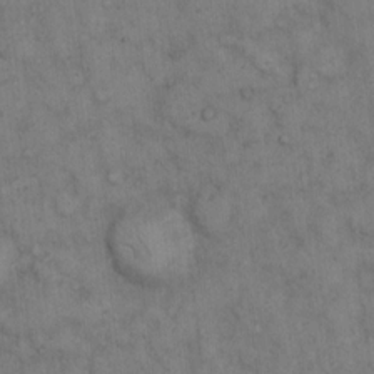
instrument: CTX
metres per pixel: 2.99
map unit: eHh
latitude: 12.4979
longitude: -62.9136
